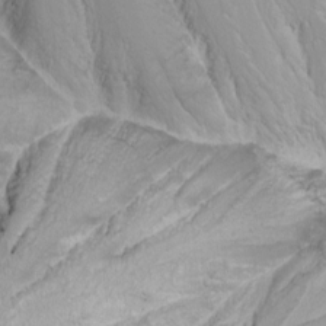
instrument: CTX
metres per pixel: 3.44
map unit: Nhu
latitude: -7.8233
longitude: -71.2159
